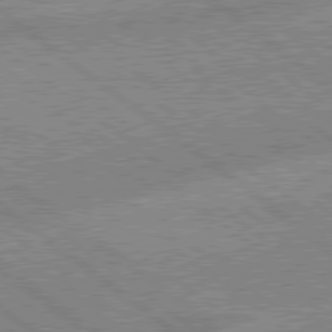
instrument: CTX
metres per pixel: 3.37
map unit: lApd
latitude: 79.0081
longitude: -168.7624
